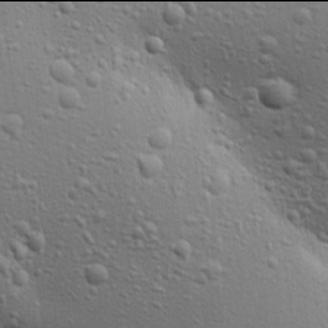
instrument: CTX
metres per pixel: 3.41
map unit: Ave
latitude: 17.9906
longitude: -141.4804
